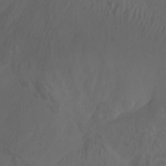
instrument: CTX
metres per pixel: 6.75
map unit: Aa
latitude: -7.9367
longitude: -79.7828
